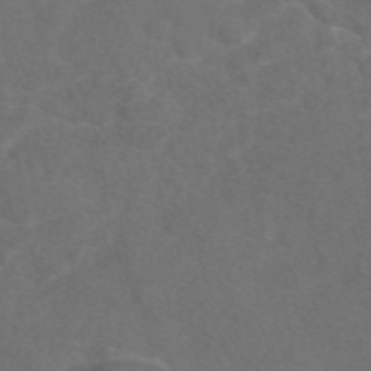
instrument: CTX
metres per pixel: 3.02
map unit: eAb
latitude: 47.8773
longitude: 117.2375
